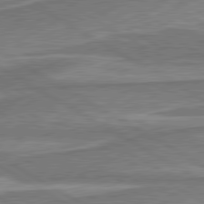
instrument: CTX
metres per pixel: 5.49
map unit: lApd
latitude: 80.4034
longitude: -177.8772
